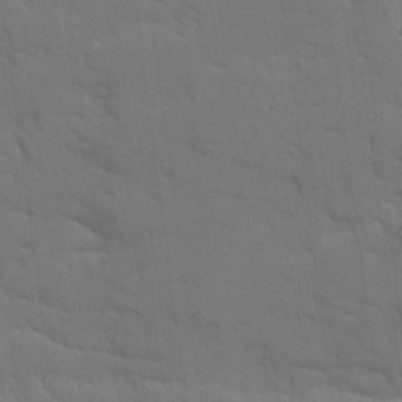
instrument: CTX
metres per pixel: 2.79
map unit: Ave
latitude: 18.9324
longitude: -129.0647
